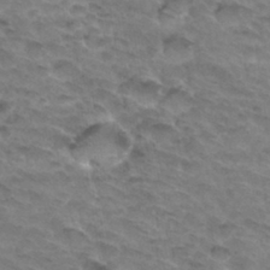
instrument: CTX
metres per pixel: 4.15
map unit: Hto
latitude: 33.2915
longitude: -46.7624
